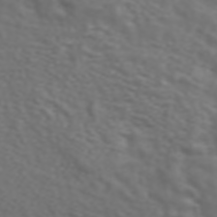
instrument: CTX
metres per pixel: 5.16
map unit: ANa
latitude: 44.5168
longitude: 28.3873
